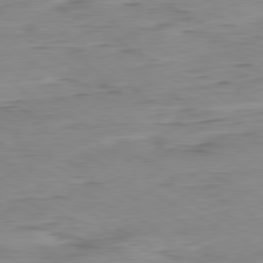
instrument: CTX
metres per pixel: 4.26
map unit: Hpe
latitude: -80.4629
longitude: 24.4818
